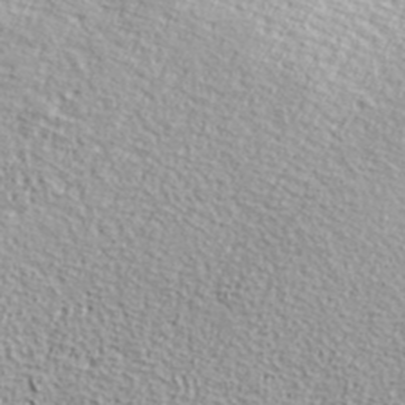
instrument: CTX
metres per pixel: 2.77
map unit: ANa
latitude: 37.0459
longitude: 14.4818
